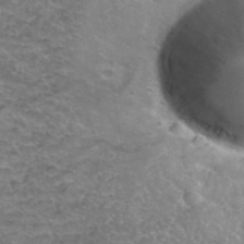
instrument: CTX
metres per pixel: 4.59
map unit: Hto
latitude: 39.0458
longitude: -43.2159
